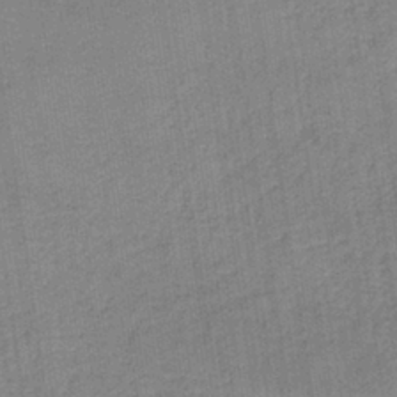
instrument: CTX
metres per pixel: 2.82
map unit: HNb
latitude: -36.7085
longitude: 51.5966
